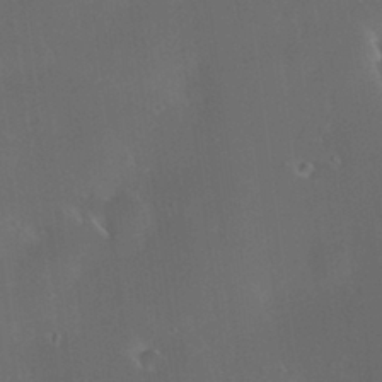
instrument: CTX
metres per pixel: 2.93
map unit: HNhu
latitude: 6.0444
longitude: 13.7289
